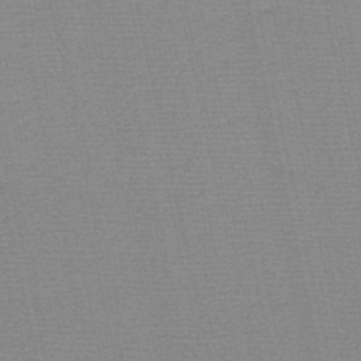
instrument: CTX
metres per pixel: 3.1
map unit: HNb
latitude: -48.2362
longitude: -41.2725
